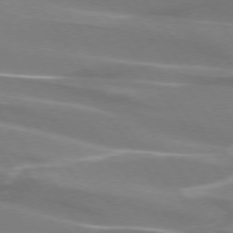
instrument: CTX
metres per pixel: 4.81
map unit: lApd
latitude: 74.1956
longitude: -62.1389
